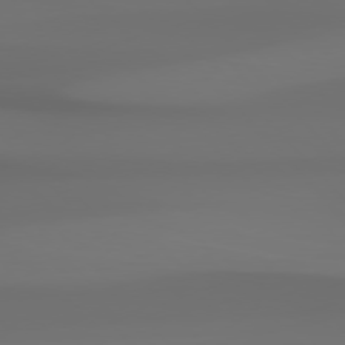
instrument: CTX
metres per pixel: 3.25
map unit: Hpe
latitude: 76.9324
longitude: -132.9325
